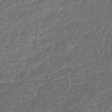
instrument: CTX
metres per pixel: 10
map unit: HNhu
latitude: -42.6140
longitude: 106.6141
